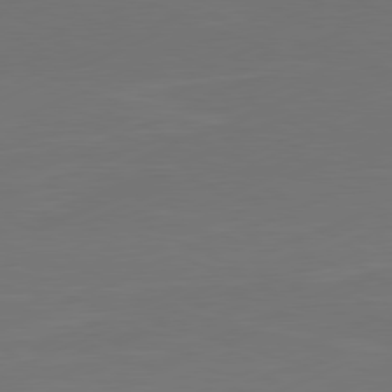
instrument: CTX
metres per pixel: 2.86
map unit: Ap
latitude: -81.7667
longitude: -85.4615
